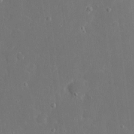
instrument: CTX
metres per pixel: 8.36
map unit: eHh
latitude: 5.6694
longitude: -68.3278
